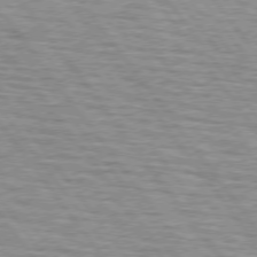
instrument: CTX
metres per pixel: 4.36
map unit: lApd
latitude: 75.1970
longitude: -75.5749
